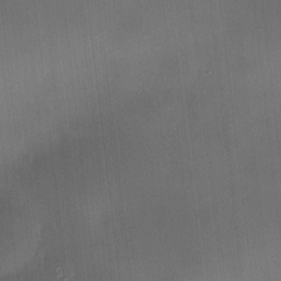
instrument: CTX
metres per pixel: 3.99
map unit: HNhu
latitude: 10.1011
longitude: 10.1417
